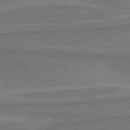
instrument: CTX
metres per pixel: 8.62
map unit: lApd
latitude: 81.2159
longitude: 173.0108
